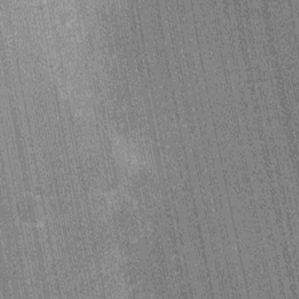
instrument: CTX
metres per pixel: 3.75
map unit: Ht
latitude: -12.1984
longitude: -21.6505
